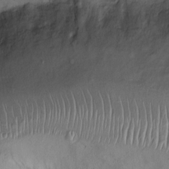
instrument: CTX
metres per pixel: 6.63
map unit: Ht
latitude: -3.6532
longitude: -14.3846
